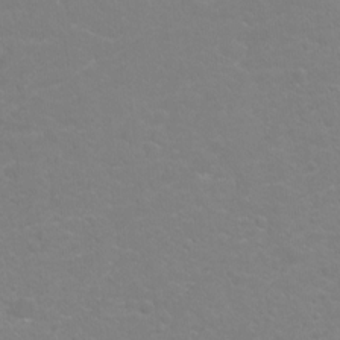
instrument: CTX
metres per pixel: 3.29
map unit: Hto
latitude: -4.8408
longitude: -35.2537
